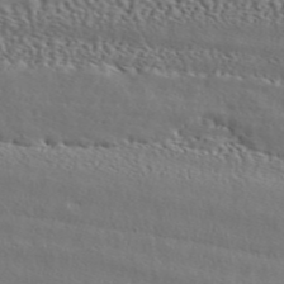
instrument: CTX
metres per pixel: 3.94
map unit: ANa
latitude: 45.8772
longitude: 49.5210
